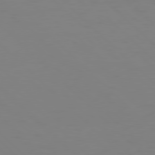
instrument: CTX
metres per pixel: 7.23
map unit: Hpe
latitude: 77.8016
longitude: -167.9528
